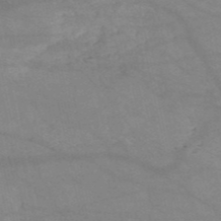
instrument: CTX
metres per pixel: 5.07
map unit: HNb
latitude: -52.1794
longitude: -41.8961
